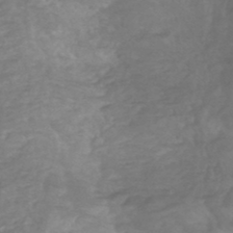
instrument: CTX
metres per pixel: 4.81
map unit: HNhu
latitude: -47.9745
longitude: 28.0661
